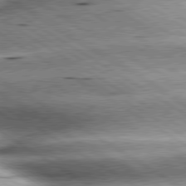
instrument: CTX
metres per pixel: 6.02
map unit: lApd
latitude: 80.0255
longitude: -142.4790
